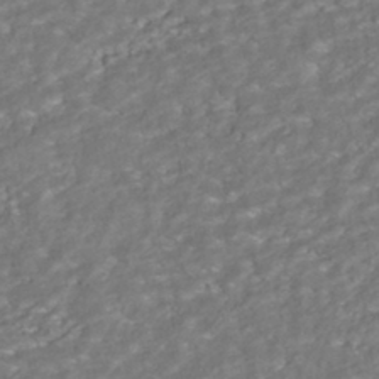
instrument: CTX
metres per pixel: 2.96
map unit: ANa
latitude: -42.3684
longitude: 108.3117
